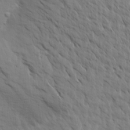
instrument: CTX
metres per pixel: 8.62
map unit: Aa
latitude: 15.4427
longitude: -142.4601
